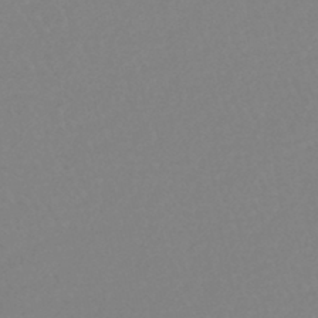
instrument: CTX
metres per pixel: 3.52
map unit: lHb
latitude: -44.3117
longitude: 77.9556
